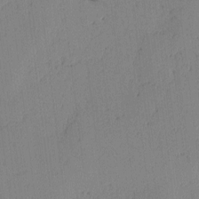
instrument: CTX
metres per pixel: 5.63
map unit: lAvf
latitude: -1.4077
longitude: -105.4049
